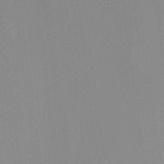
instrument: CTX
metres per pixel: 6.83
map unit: Ave
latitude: 18.5923
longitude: -140.4790
